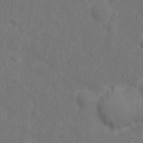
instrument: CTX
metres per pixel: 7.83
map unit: Hto
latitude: 12.2523
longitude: -37.0081
